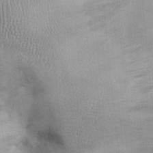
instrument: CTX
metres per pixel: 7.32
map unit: Ht
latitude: -2.0283
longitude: -13.7450
